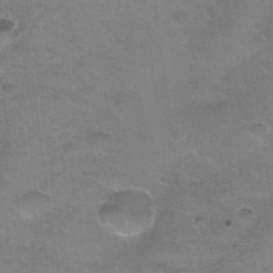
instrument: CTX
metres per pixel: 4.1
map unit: Nhu
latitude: 31.4805
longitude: -52.5357
